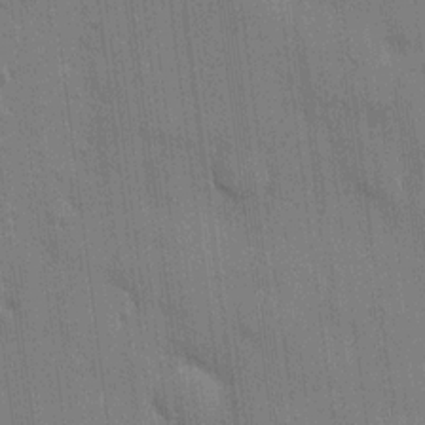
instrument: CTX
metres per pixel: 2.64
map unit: HNhu
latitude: 15.1404
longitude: 12.8219
